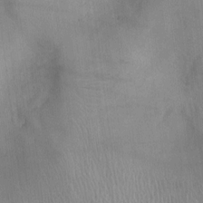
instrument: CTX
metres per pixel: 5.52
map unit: Ht
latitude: -2.9919
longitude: -16.9703
